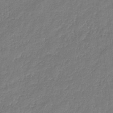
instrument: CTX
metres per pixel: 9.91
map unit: eHb
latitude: -30.5007
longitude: 71.5588
